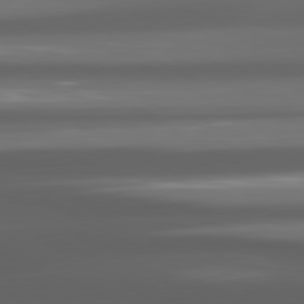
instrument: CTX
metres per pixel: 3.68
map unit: lApd
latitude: 80.4601
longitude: -144.9325
